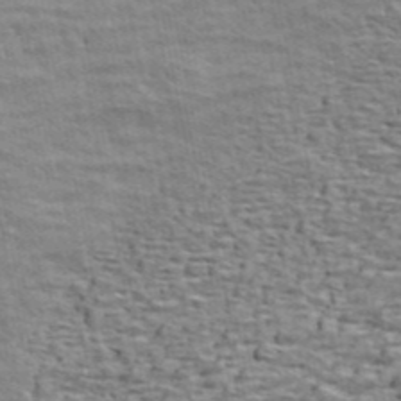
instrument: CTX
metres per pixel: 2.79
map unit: ANa
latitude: 45.3292
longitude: -84.7813
